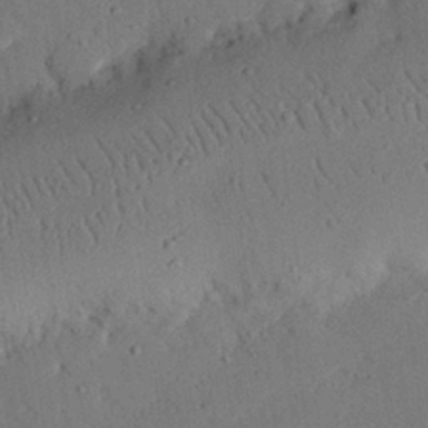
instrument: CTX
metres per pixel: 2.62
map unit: eHh
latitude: 25.9150
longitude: -80.3467
